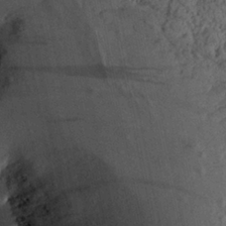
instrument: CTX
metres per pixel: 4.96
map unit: Aa
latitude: 28.0822
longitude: -135.0836
